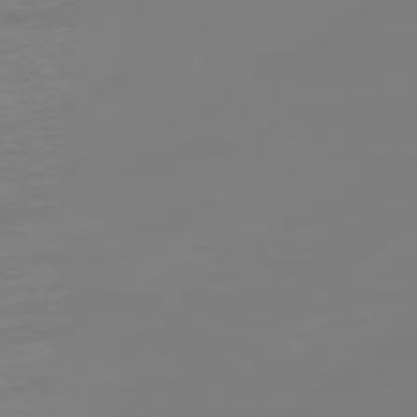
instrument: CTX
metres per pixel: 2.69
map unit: Ap
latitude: -76.6707
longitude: -62.9892
